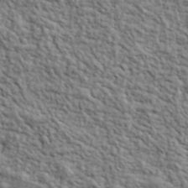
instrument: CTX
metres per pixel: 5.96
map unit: lHvf
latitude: 39.7450
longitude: -89.0837
